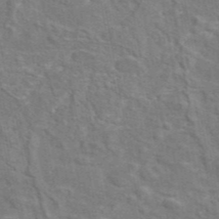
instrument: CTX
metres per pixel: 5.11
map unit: eAb
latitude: 44.9891
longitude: 110.1416
